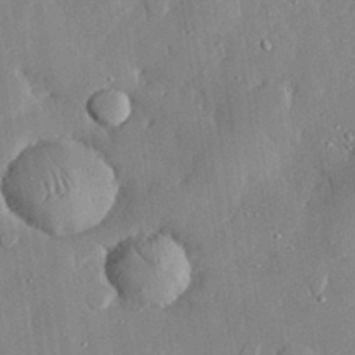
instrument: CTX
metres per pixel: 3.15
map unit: lHvf
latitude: 33.2915
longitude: -91.9717
